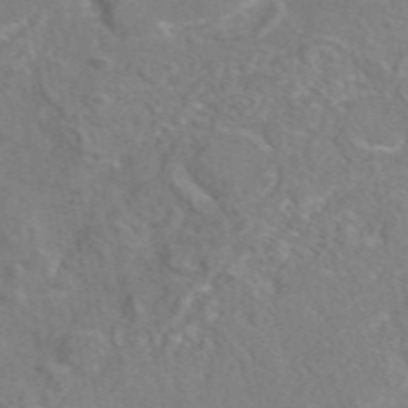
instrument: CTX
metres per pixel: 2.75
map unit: eAb
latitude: 45.7638
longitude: 110.0472
